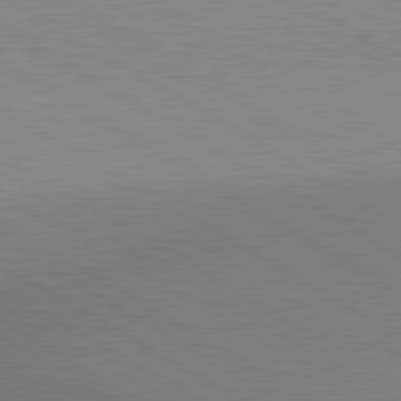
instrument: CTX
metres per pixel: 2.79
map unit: lApd
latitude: 80.3278
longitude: 125.9367
